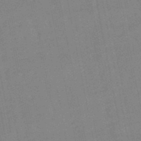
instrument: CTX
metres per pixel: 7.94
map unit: lHb
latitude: -49.4077
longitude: 80.2362
